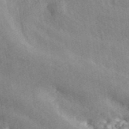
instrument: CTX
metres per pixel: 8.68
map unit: ANa
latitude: 44.5357
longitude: 45.9367
